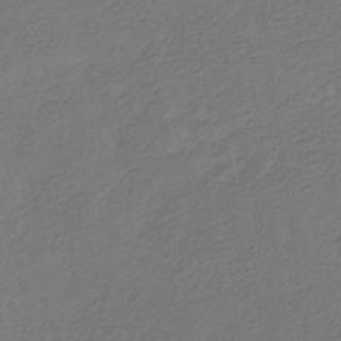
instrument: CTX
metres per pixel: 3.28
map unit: eHb
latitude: -29.7856
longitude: 66.8030
